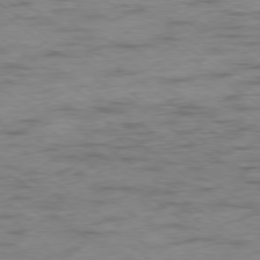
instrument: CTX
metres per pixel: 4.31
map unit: Hpe
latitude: -78.6329
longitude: -17.2915
